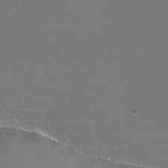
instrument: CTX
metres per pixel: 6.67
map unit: Nhu
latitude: -11.7100
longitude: -48.7435
